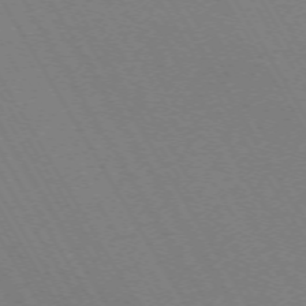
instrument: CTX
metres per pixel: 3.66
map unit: Hpe
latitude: -71.4455
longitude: 11.3132
